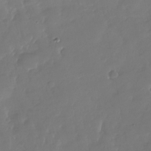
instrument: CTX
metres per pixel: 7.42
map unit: Nhu
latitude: -27.8233
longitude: -61.4048
